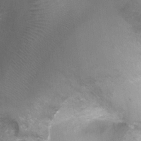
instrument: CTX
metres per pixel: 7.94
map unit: Ht
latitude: -3.5966
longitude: -28.4034
